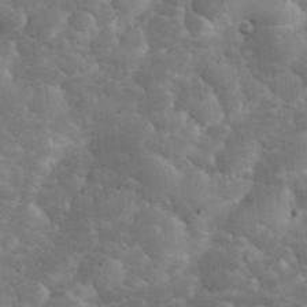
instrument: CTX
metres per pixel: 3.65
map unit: eHh
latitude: 34.8380
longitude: -68.0822
